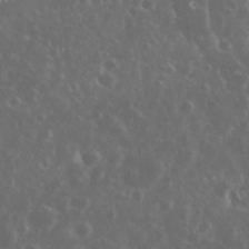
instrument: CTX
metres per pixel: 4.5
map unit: eHh
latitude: 34.1766
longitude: -61.1025
